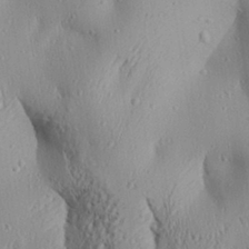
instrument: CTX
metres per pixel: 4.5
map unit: Aa
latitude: 30.5735
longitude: -137.8206
